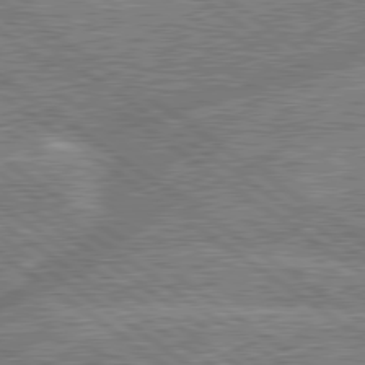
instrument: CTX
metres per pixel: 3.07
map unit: lApd
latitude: 79.8017
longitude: -144.5734
